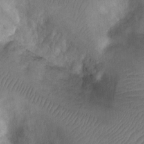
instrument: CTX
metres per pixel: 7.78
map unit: Ht
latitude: -2.7652
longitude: -28.8002
